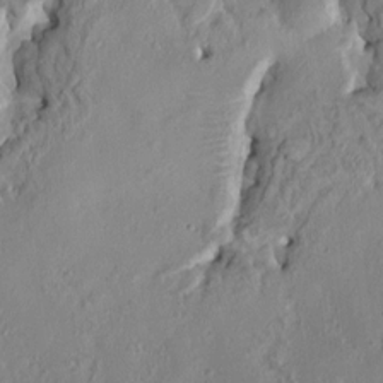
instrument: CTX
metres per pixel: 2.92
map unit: HNhu
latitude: 4.8380
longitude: -2.1955
